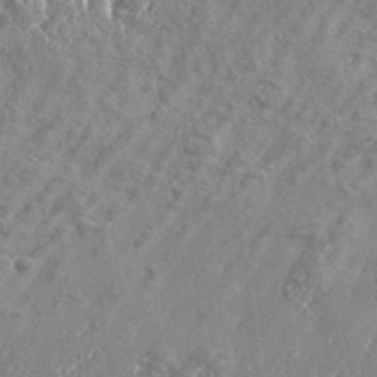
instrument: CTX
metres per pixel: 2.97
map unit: eHh
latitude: 34.7435
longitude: -135.0269
